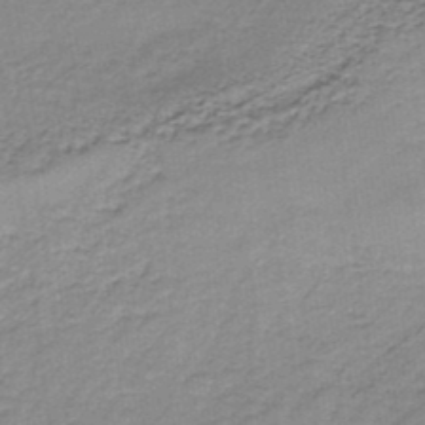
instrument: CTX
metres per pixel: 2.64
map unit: lHb
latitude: -34.6896
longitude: 61.0298
